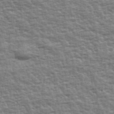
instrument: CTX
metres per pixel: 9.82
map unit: Ave
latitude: 42.9136
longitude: -112.6112
